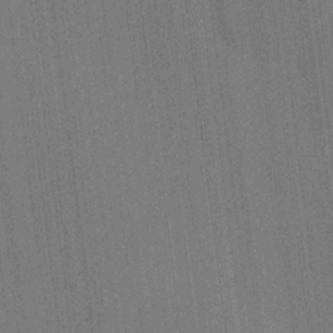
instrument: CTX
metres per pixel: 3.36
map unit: HNhu
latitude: 8.1578
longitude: 16.0850
